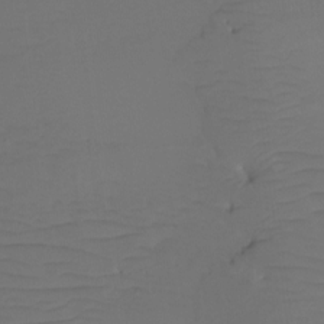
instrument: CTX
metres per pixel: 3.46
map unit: Htu
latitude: -12.7274
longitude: -46.0822
